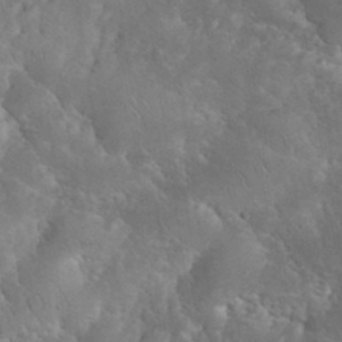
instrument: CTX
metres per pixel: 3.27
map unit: eHh
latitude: 34.3278
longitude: -65.2726
